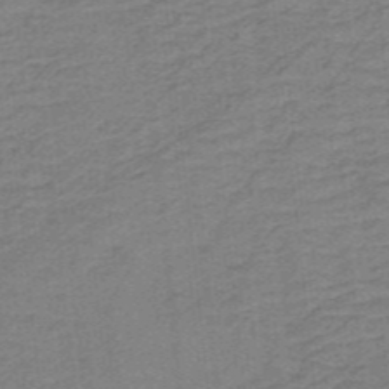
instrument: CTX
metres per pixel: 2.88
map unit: lHb
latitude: -40.4251
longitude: 54.4251
